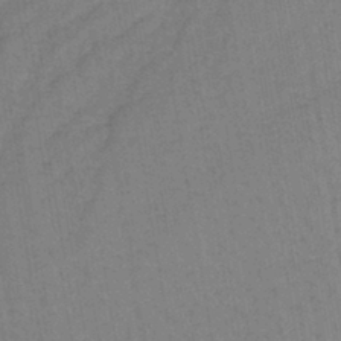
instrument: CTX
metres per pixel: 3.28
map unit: lHb
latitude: -41.1809
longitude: 60.8786
